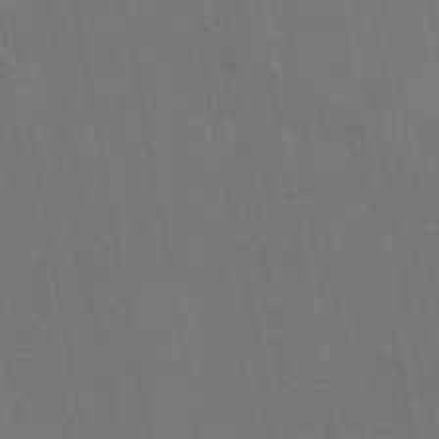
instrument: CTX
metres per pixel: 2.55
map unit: eAb
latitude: 46.3468
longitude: 122.1228
